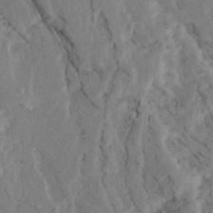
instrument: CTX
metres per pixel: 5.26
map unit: Ave
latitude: 23.4615
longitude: -132.6302
